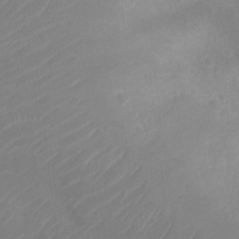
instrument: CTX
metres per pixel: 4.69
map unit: Ht
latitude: -11.9367
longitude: -21.5560
